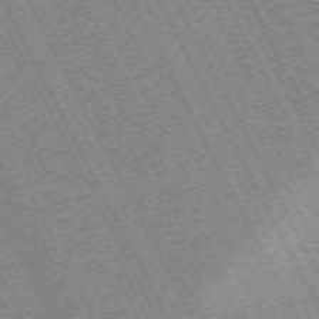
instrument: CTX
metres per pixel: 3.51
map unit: Hpe
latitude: -71.2187
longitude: 10.7841
